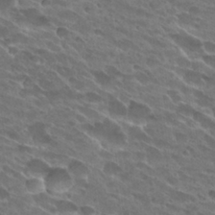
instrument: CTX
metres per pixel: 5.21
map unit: Hto
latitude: 27.7072
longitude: -42.3467
